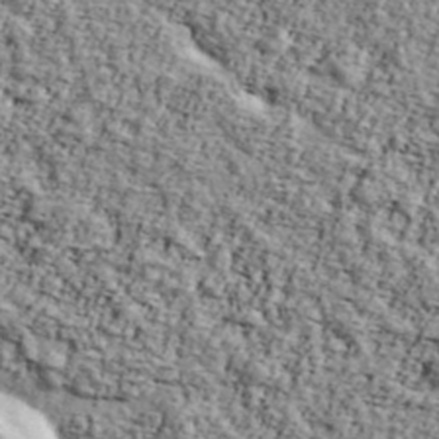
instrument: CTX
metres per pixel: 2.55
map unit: Ave
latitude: 43.0836
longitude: -110.6680
